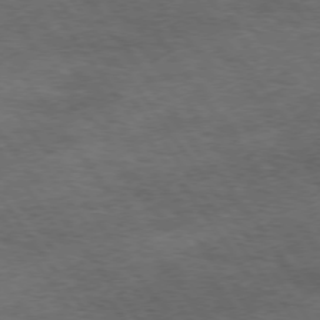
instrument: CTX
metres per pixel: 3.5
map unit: Hpe
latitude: 73.8395
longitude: -143.3293
